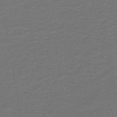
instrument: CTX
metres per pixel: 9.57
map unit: lHb
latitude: -42.5573
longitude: 53.8233
